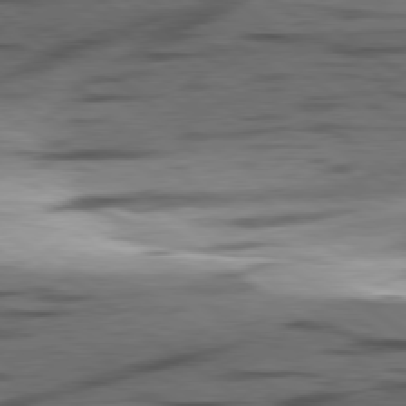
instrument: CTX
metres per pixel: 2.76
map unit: lApd
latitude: 78.7813
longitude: -51.0269
